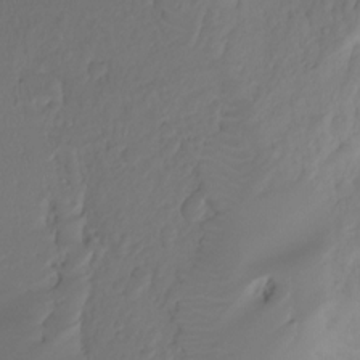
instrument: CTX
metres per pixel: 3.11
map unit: Ht
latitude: -7.8989
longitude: -29.9906
